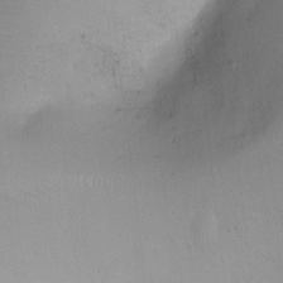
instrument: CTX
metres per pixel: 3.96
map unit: Ht
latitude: -6.2361
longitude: -21.5560
